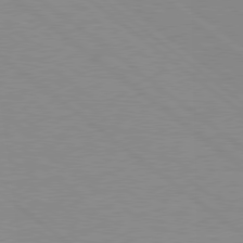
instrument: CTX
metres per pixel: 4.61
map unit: Hpe
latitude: 78.2523
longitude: -141.8772
